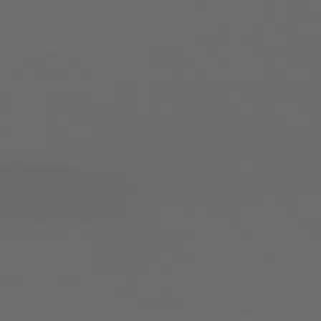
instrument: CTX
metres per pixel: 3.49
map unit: Hpe
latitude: 76.5734
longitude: -140.6301
